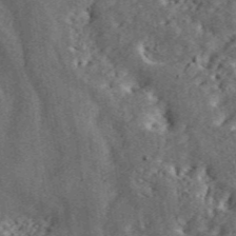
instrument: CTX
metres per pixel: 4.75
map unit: ANa
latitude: 45.6694
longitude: 45.9367
